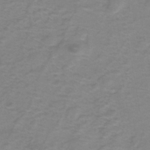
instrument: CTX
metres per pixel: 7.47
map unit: eHh
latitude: -44.4440
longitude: -29.9528
